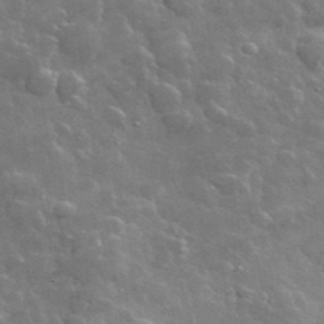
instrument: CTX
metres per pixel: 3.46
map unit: lHvf
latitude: 36.9136
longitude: -90.1578
